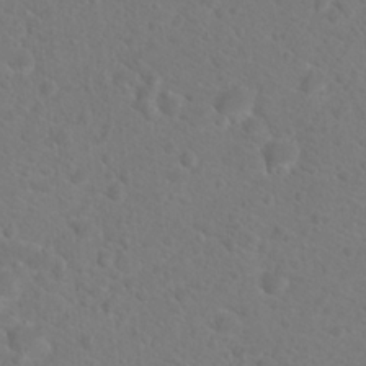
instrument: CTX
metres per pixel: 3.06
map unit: Hto
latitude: 18.4979
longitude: -37.1970
